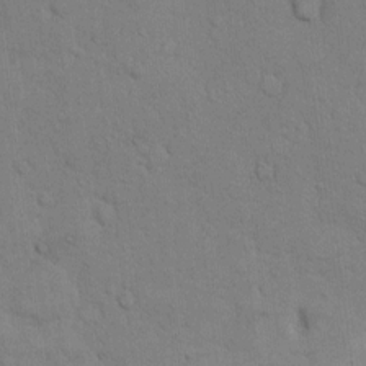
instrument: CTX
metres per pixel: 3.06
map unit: Hto
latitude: 9.0270
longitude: -61.1970
